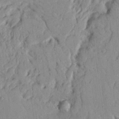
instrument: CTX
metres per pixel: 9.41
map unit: Nhu
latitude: 17.4804
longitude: -78.0444
